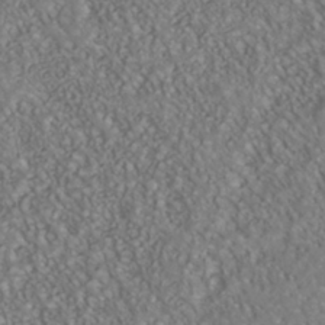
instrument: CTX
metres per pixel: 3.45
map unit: Nhu
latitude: -40.5574
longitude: -83.1592
